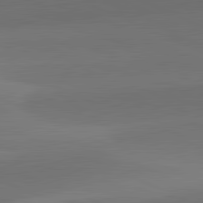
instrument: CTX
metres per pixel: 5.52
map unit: lApd
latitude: 81.8016
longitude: 131.3132
